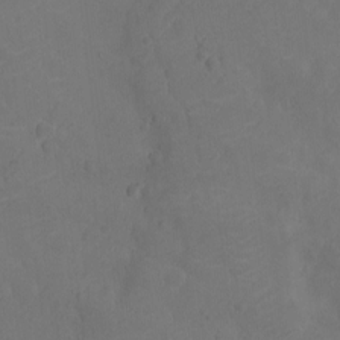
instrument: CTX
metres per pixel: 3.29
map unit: Nhu
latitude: -11.4266
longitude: -21.4994
